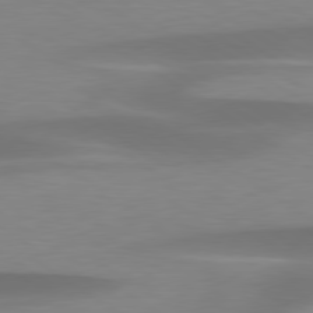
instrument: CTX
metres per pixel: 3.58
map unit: lApd
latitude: 79.4805
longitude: -92.9324
